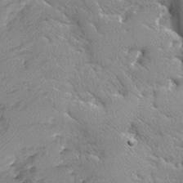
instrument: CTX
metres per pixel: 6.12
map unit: Ave
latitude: -9.8800
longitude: -117.7072
